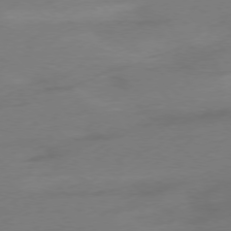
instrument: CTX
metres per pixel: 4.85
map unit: Ap
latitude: -77.4643
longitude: -68.8569
